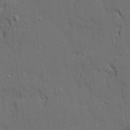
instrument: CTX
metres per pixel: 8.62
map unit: Ave
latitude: 19.1403
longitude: -128.8191
